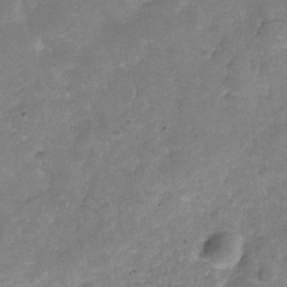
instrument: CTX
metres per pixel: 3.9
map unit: Hve
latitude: -32.0094
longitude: 89.6722
